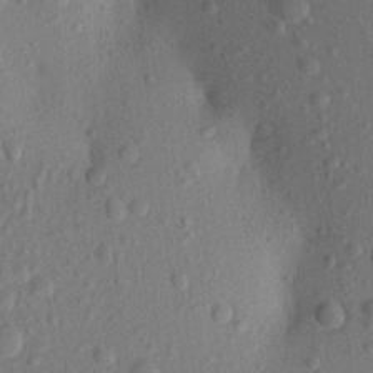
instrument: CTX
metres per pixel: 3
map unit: Aa
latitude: 21.5182
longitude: -147.2726
